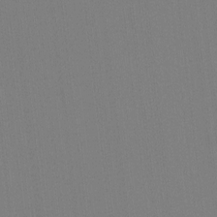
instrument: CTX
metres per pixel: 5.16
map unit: eHh
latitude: -4.5762
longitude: -79.6883
